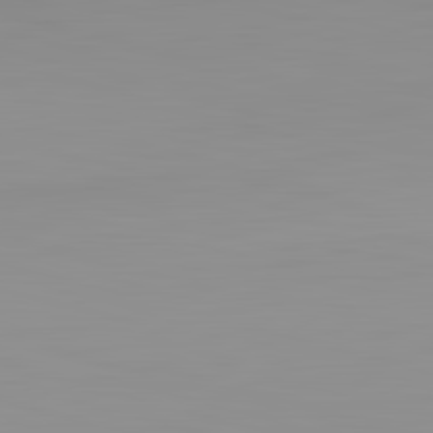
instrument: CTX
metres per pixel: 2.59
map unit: lApd
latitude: 83.2725
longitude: -134.4223
